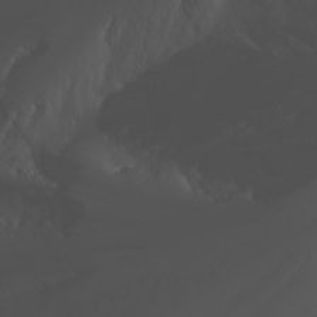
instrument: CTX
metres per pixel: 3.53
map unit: Nhu
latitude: -5.5399
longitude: -88.3657
